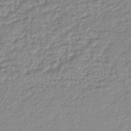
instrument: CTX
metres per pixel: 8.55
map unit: lHb
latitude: -41.9178
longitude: 69.5399
